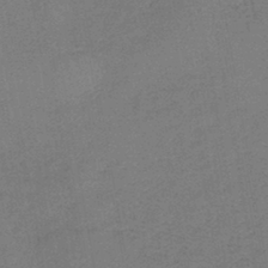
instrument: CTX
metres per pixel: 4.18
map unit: eHb
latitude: -42.1038
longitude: 79.9745
